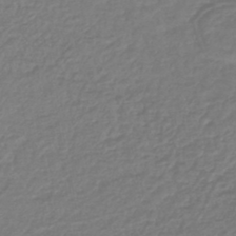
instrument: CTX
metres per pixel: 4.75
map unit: lHb
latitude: -42.8408
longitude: 69.2376
